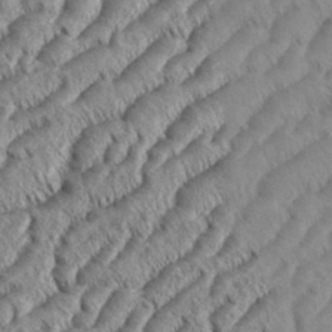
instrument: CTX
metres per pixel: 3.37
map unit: eHh
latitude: 36.2145
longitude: -138.1011
